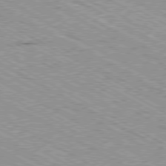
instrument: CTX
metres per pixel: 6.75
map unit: Ap
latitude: -80.4818
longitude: -53.1970
